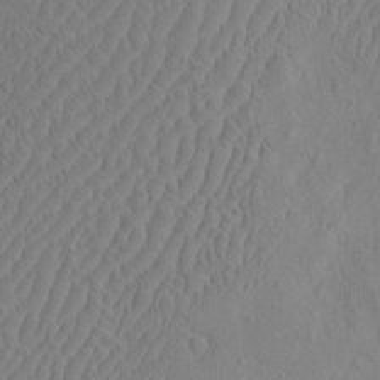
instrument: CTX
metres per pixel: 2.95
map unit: eHh
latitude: -2.6707
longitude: 18.9920
